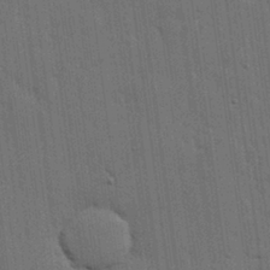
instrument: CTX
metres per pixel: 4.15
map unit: lHvf
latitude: 19.4048
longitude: -113.9339
